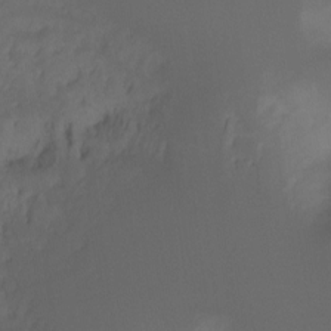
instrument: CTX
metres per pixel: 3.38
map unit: Ht
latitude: -7.5210
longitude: -30.4412
